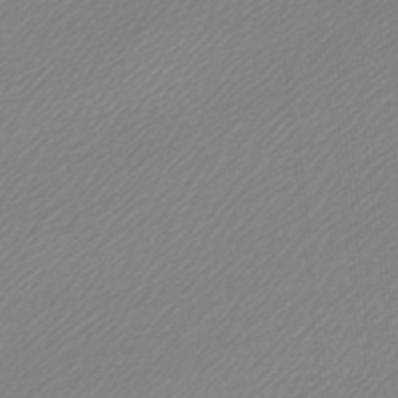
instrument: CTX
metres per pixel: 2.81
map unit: lHb
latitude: -45.0298
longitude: 65.2187
